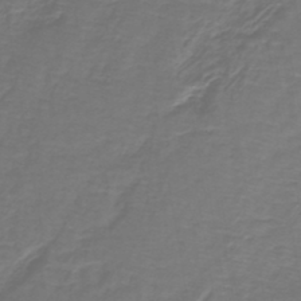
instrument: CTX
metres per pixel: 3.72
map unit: lHb
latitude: -43.2375
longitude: 57.1620
